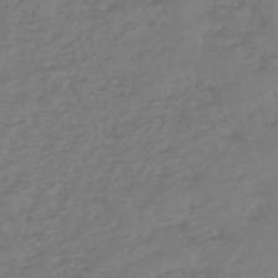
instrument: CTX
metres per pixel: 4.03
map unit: eHh
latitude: -51.3699
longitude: -24.8002
